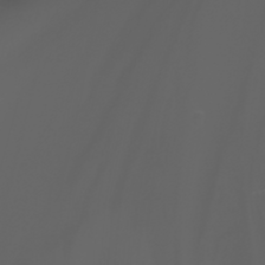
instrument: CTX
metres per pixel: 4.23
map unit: Nhu
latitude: -5.5777
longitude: -89.0648
